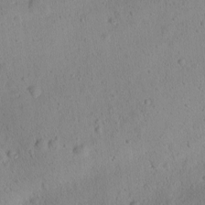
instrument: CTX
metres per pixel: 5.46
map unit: Ave
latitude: -10.0850
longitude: -121.6316
